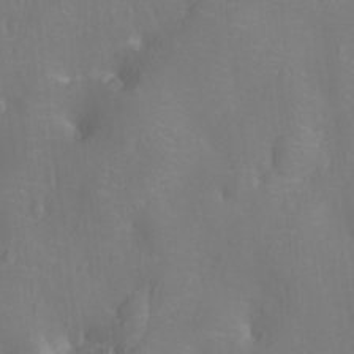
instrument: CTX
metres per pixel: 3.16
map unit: Nhu
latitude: -13.3132
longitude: -24.6868
